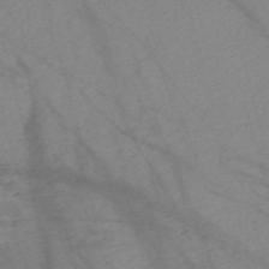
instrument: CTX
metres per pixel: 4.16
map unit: Nve
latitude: -59.1053
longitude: 64.4629
